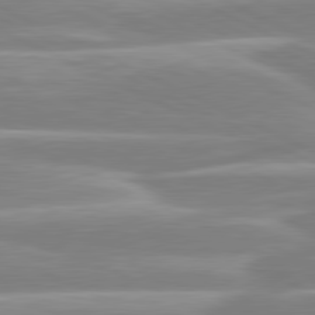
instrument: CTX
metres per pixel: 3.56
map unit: lApd
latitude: 80.8191
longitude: -130.8380
